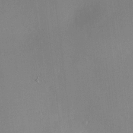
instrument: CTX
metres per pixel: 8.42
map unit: HNhu
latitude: 8.0633
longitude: 9.1431
